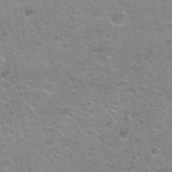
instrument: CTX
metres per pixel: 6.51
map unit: Nhu
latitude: 32.4790
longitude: -51.8961
